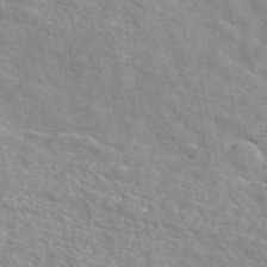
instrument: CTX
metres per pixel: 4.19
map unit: eAb
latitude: 48.7624
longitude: 119.8989
